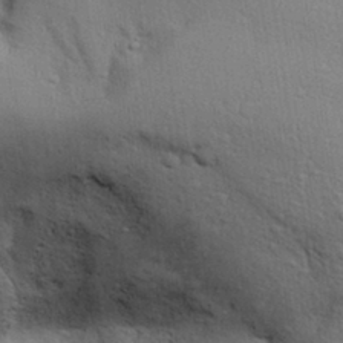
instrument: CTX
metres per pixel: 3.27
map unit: Aa
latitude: 31.1781
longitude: -144.6679
